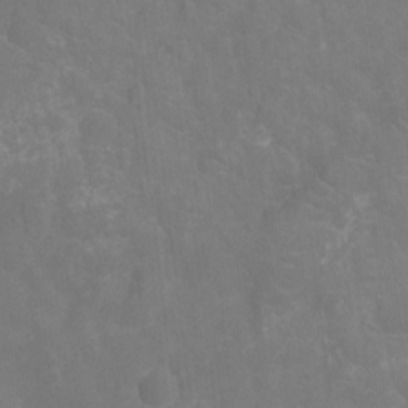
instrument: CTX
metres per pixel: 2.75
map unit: Ht
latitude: -11.2565
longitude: -24.0255
